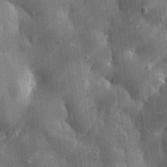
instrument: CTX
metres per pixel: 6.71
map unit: eHh
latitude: 30.8569
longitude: -80.1200
